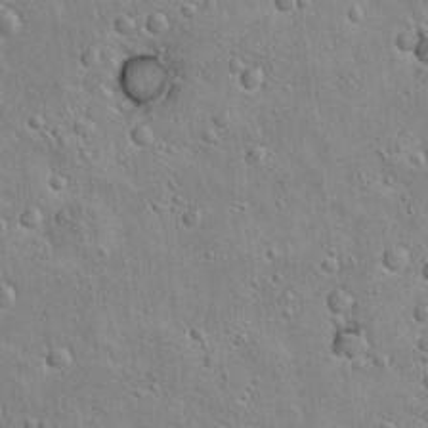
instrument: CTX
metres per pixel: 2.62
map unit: Hto
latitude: 15.8773
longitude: -37.6316
